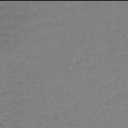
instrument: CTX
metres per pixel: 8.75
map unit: lHb
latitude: -42.0094
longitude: 64.4818
